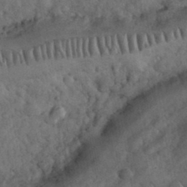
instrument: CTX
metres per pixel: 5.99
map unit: eHh
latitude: 33.5938
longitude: -68.1200
